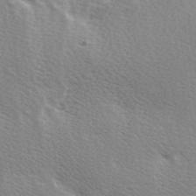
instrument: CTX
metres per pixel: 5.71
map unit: Ave
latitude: 0.3278
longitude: -114.9891
